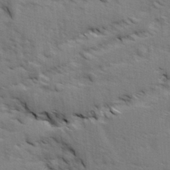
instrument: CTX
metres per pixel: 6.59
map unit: Ave
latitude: 1.9528
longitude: -110.2145
